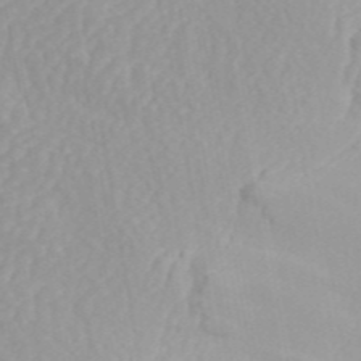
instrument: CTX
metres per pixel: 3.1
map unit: ANa
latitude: 45.9150
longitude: 27.5021
